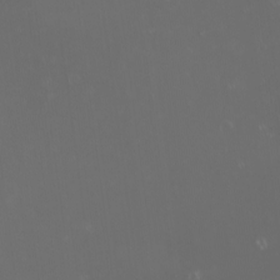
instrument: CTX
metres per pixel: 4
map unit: Nhu
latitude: -7.6533
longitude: -74.4034
